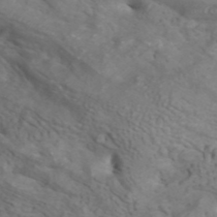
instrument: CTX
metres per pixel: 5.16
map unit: ANa
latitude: 42.1200
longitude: 14.6897
